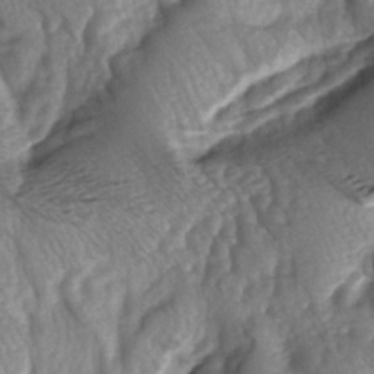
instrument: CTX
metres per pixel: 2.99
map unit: lAa
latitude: -5.7666
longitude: -126.4223
